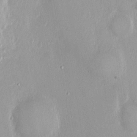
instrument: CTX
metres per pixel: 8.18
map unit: Ht
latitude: -0.8219
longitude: -45.4426
